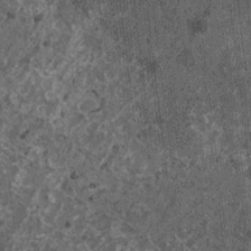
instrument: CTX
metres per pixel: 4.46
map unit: HNhu
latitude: 0.4034
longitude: 4.9541
